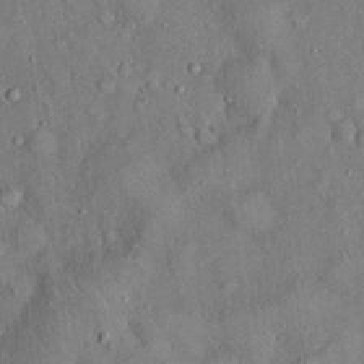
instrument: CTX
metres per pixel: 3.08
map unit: eHh
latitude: 19.1025
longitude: -60.9702
